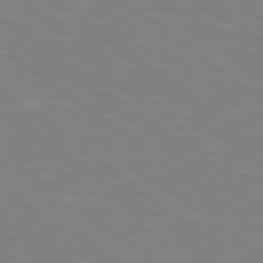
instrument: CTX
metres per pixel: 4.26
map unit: Hpe
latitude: 78.9325
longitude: -148.9514
